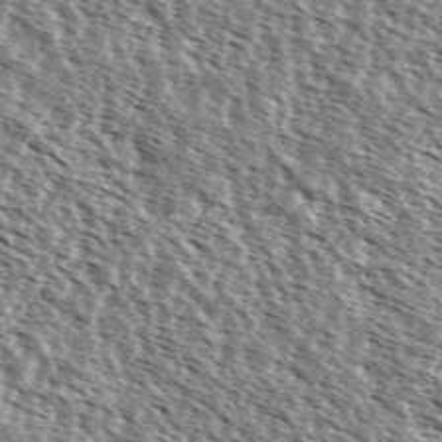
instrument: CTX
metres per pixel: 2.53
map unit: Ave
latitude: 37.5182
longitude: -112.1767
